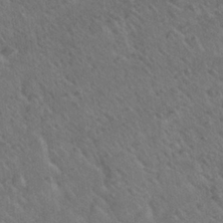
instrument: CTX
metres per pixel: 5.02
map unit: Nhu
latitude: 26.5735
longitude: -55.8583
